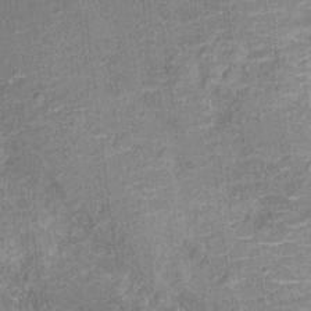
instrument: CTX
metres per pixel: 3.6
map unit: Ht
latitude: 10.6680
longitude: -39.2159
